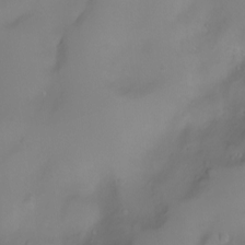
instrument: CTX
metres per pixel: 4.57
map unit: Nhu
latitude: -8.0283
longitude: -72.8758
